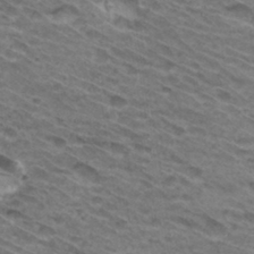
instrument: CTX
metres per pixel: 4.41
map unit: Hto
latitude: 31.7072
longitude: -46.3279
